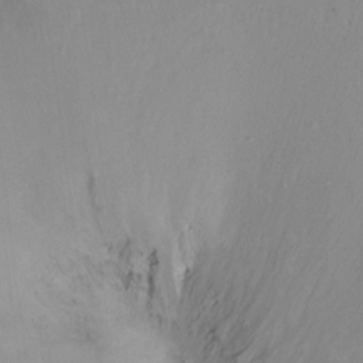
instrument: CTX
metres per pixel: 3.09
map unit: Ht
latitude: -14.3873
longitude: -52.3467
